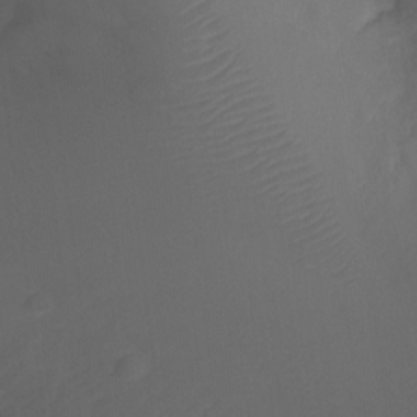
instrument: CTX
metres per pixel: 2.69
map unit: Ht
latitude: -4.0472
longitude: -16.5735
